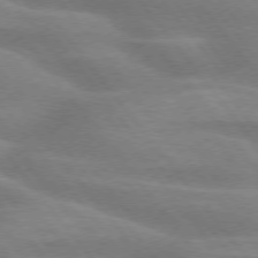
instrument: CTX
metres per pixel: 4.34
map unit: lApd
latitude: 74.8758
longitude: -58.5546
